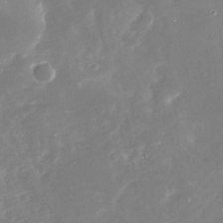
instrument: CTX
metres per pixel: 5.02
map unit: Nhu
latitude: -29.4266
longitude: -77.2915
